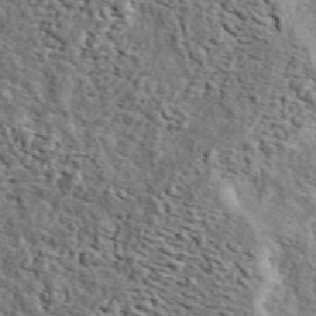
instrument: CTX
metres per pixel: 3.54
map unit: ANa
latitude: 43.9150
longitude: 45.4643
